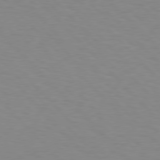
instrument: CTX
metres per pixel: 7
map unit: Hpe
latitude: 76.7813
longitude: -160.2711
